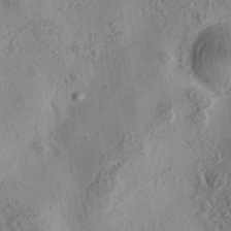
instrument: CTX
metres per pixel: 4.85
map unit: eAb
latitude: 35.8583
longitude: 108.6707
